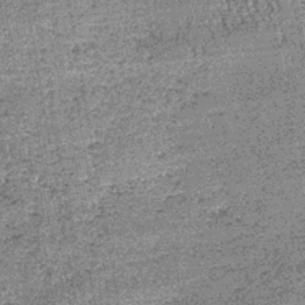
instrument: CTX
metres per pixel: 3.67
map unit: lHb
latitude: -39.1053
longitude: 67.2187
